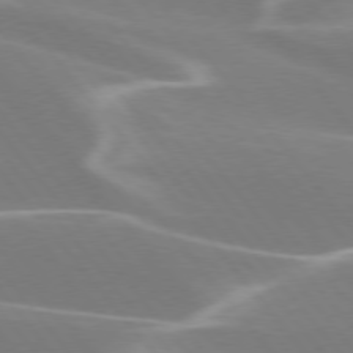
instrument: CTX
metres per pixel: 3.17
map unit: lApd
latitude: 75.9339
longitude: -62.9514
